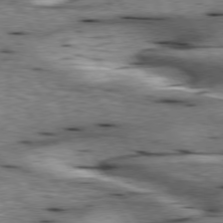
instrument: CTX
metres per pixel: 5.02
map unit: lApd
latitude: 76.4790
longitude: -60.1389
